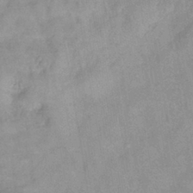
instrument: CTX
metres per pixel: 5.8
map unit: eHb
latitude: -40.2172
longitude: 79.1809
